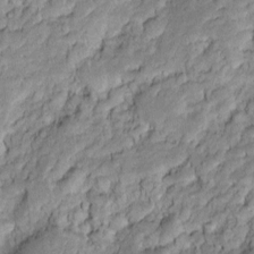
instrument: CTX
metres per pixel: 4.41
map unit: Htu
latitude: -6.2928
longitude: 157.8611
